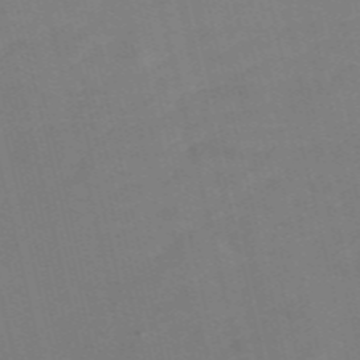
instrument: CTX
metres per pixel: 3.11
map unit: Nve
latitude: -57.9556
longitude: 50.7274
